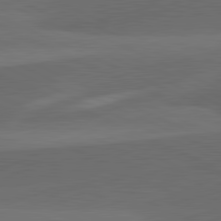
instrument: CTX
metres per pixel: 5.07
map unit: lApd
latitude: 81.6883
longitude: 126.4629
